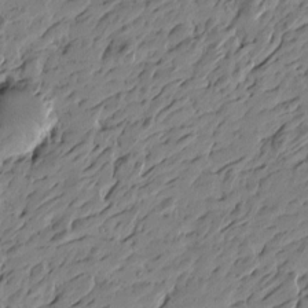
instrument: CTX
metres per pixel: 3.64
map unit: Htu
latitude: -4.8975
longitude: -178.6491
